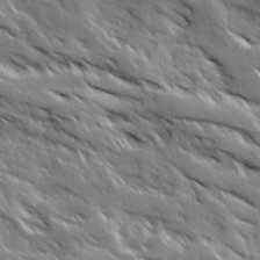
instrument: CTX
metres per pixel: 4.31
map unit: Ave
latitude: 19.0836
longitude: -136.2523
